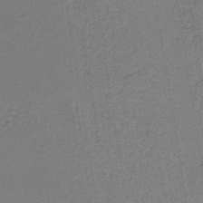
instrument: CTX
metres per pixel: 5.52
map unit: HNb
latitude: -39.0676
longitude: 50.1795
